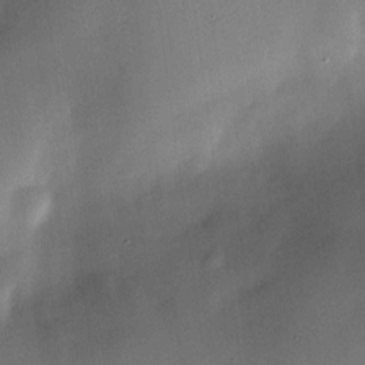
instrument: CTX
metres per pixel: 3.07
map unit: Nve
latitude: -23.1242
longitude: -138.7435
